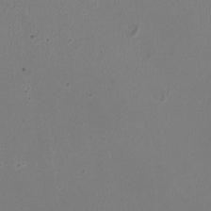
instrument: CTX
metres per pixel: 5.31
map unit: HNhu
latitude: -3.1620
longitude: -2.6679
